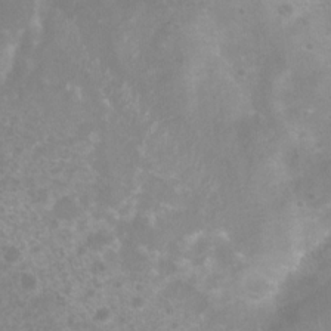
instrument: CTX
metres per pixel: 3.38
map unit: Nhu
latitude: 7.8961
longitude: -21.5182
